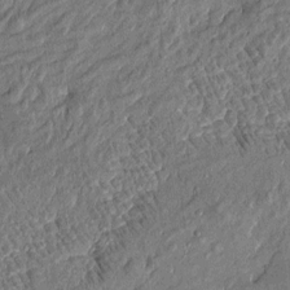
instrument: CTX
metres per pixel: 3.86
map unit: Htu
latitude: -6.6707
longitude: 177.4077
